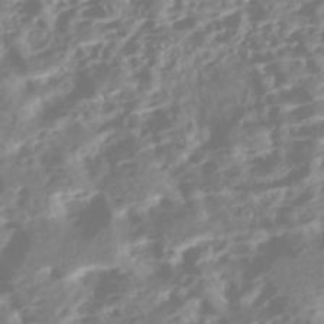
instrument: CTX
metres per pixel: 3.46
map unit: Nhe
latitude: -46.4440
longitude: 152.0661
